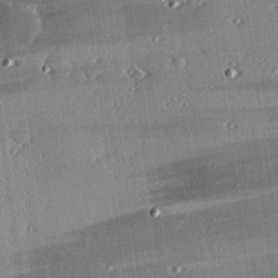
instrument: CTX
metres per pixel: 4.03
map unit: eHh
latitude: 23.3482
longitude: -89.7828
